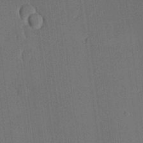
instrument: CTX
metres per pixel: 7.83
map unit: lHvf
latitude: 20.3279
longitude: 144.3873
